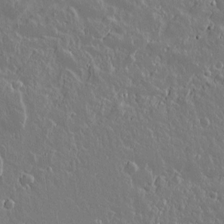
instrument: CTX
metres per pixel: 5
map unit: lAvf
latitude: 15.1970
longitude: -127.7828
